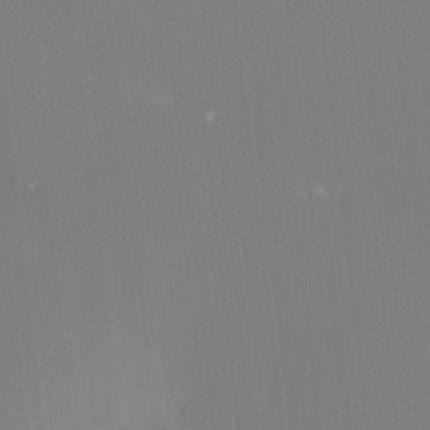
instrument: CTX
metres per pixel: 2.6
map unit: Ht
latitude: -12.0850
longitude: -46.8569
